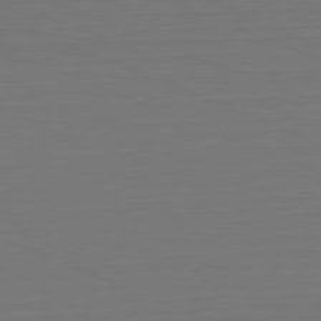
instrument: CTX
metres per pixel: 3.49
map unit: Hpe
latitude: -81.8989
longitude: 6.3306
